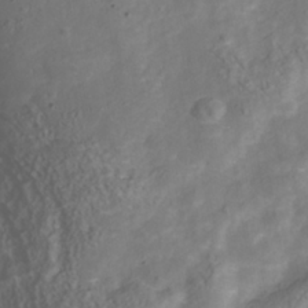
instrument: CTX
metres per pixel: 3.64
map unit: Nhu
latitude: -40.5196
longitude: -83.4237
